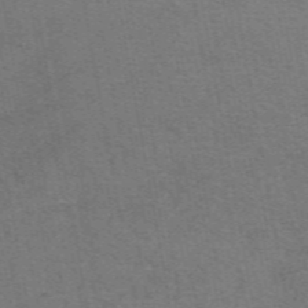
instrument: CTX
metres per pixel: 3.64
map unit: eAb
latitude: 50.5545
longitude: 105.5021
